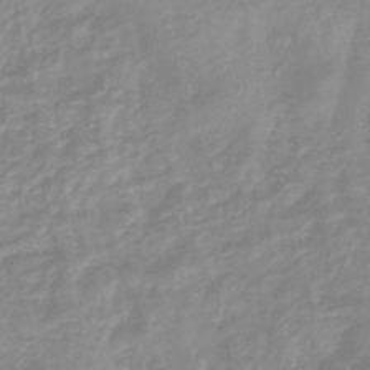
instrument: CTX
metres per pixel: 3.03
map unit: eHb
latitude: -44.8030
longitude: 81.2376
